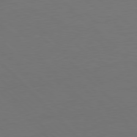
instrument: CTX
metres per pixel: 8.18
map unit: Ap
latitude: -79.8233
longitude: -56.7435
